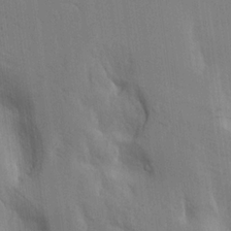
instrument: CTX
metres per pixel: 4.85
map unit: Aa
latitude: 16.7624
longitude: -149.0458
